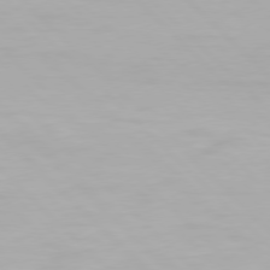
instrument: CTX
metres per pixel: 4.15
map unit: Hpe
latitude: 77.3292
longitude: -164.4601
